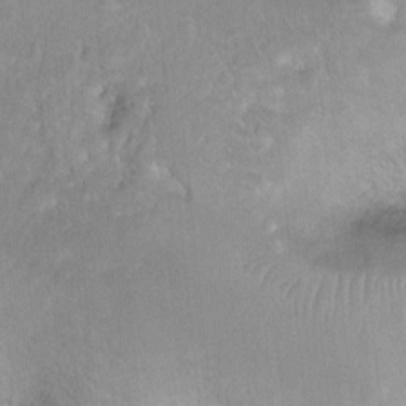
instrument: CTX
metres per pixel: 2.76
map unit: Ht
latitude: -1.7667
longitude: -32.9325
